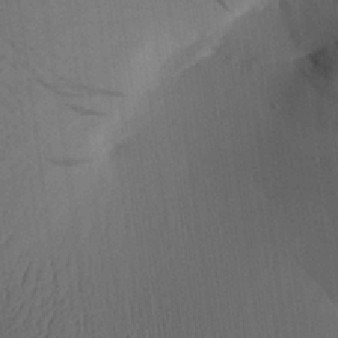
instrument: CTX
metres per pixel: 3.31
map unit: Aa
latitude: 26.6680
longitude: -137.5938
